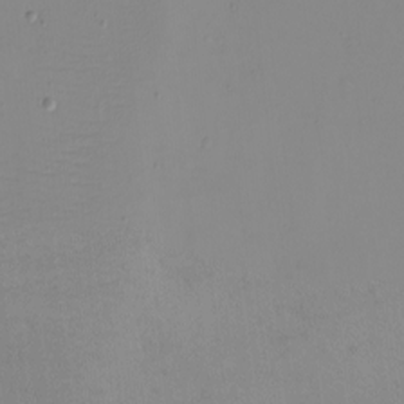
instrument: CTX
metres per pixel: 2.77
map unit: eHh
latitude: -5.5777
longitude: -80.3845
